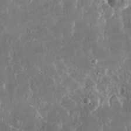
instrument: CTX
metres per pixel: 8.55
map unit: lHvf
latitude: 31.2915
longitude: -91.6883
